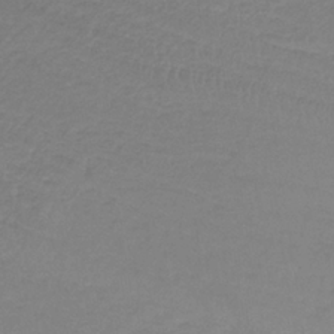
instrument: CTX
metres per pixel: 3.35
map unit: lHb
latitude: -34.9920
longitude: 66.6518
